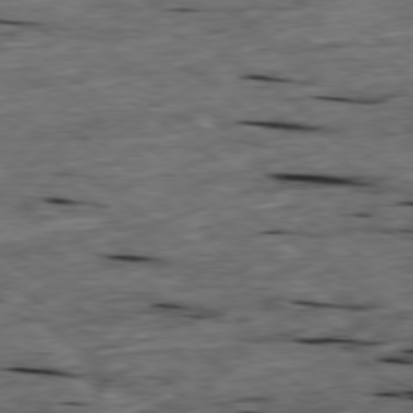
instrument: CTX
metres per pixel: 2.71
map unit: Ap
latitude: -79.2942
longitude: -91.4237
